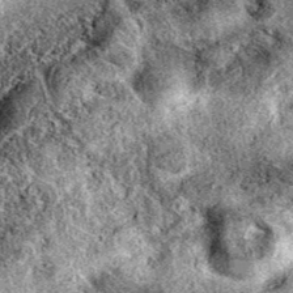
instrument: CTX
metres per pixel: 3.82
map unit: eAb
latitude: 38.8002
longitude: 111.6344
